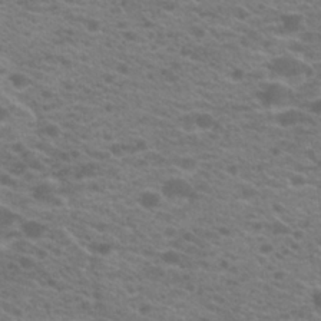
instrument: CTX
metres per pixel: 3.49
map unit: Hto
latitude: 21.6505
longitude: -37.3671
